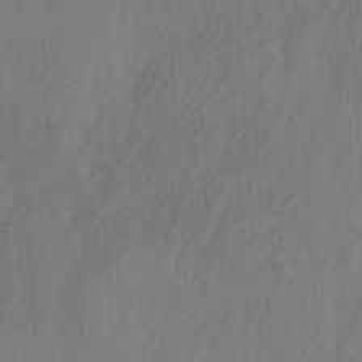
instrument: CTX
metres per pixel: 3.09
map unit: Nhu
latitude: -27.5966
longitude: -71.0080
